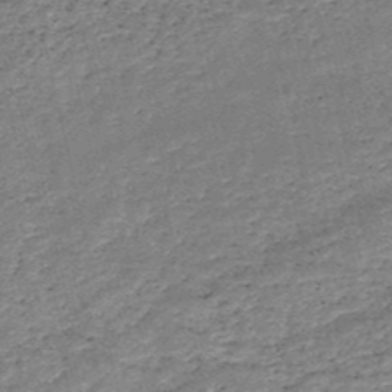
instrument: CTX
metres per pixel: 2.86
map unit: HNb
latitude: -51.5966
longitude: -40.5923
